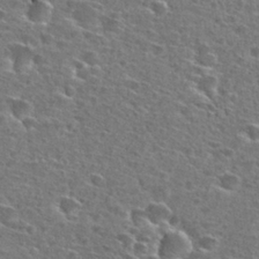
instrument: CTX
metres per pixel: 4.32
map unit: Hto
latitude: 27.4804
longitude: -47.2915
